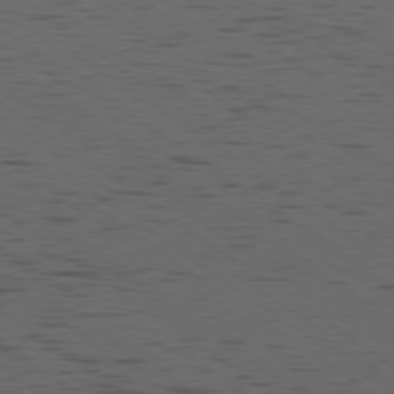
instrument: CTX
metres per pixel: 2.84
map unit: Ap
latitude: -79.7288
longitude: -99.8016
